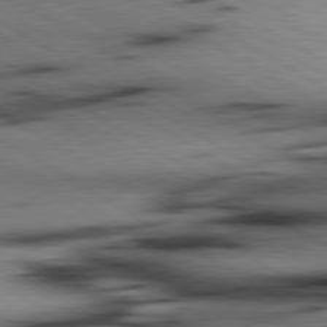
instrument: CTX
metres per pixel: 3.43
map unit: lApd
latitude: 80.1956
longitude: 162.9919
